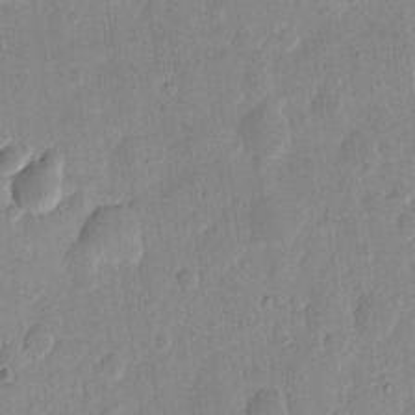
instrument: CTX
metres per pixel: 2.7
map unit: eHh
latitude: 7.1403
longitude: -70.9514
